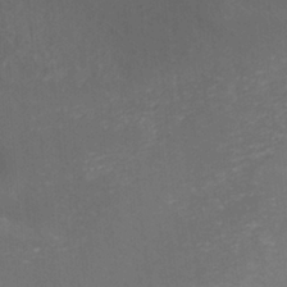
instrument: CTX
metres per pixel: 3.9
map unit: ANa
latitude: -38.8975
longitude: 96.0283
